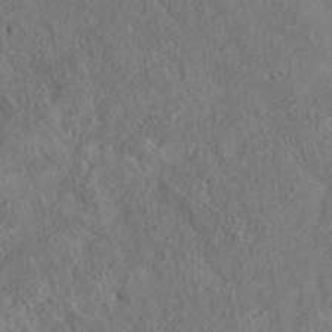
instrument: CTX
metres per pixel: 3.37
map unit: eAb
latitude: 35.6505
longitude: 111.3509
